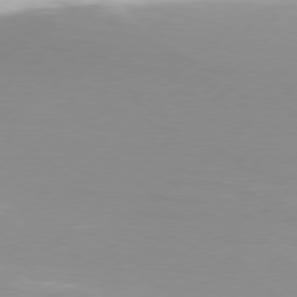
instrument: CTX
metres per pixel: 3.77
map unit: Hpe
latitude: 77.5182
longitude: -131.2348
